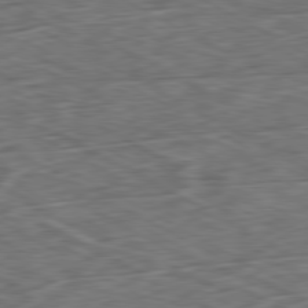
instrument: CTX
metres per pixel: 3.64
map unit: Ap
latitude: -80.6897
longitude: -73.6694
